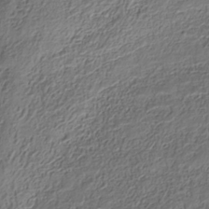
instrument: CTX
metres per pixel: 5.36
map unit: Nhe
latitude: -36.6140
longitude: -178.7058
